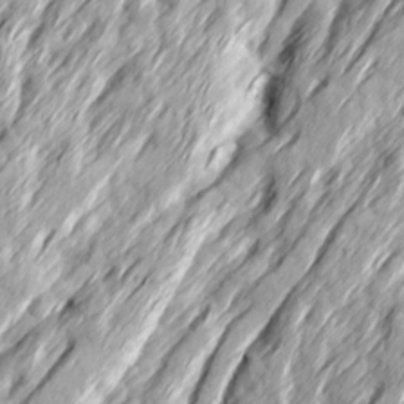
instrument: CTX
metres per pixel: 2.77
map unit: Ave
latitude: 15.2348
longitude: -136.6869
